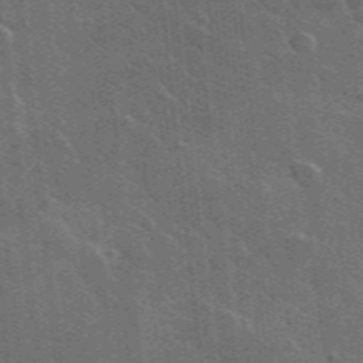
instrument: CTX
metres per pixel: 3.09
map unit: lHvf
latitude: 35.5749
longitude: -90.4979
